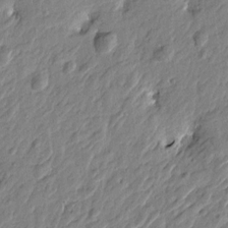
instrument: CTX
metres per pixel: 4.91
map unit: Htu
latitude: -3.4832
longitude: 179.8611
